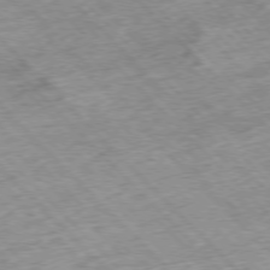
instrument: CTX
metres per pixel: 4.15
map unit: Hpe
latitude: -77.0109
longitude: -15.8206
